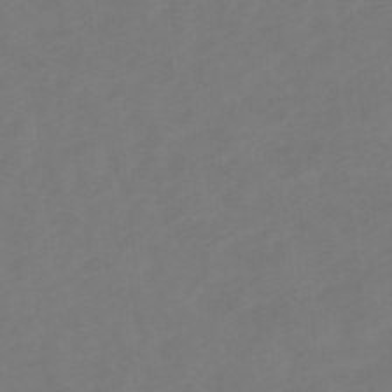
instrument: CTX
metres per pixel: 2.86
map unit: lHb
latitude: -48.9353
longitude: 83.5966
